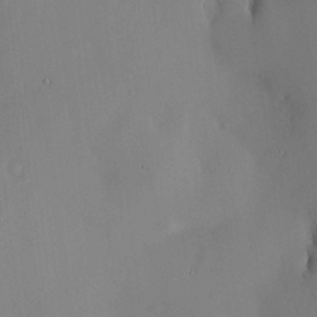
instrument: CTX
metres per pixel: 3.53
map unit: HNhu
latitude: 13.5371
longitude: 13.9367
